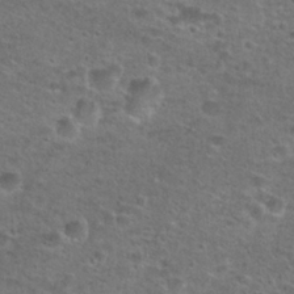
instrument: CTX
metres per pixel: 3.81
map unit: Hto
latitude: 25.5371
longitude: -49.7072
